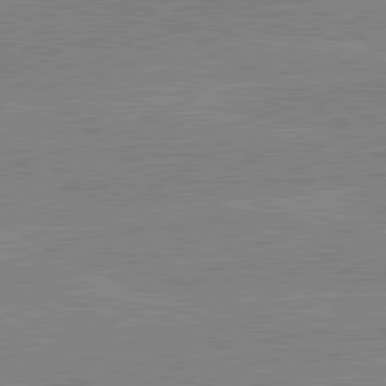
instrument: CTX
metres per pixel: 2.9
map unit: lApd
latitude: 80.3845
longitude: -125.9528
